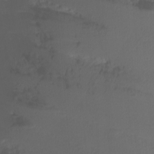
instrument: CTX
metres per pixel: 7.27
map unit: Nhu
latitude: -0.3118
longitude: -78.1389
